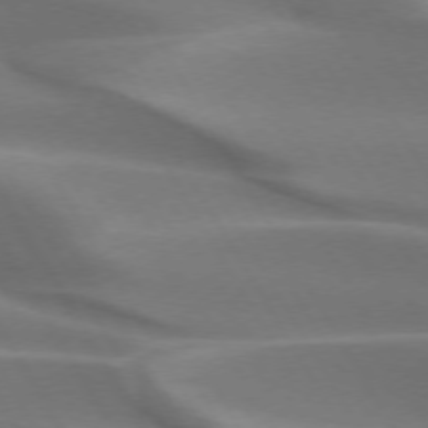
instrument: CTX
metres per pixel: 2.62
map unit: lApd
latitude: 73.2348
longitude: -51.4615
